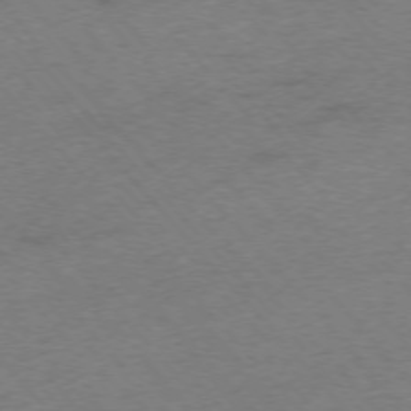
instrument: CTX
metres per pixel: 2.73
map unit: Ap
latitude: -75.9367
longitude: -71.7261
